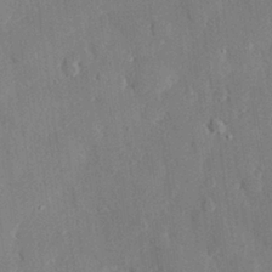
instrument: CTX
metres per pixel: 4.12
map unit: eHh
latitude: 27.9339
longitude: -80.6868
